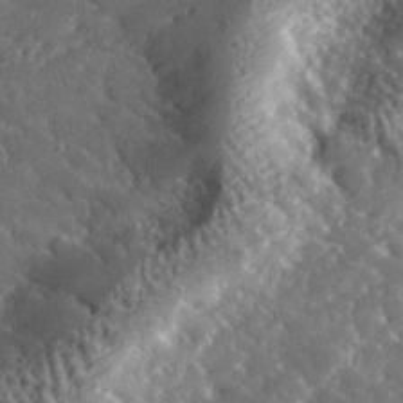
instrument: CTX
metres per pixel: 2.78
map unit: lHvf
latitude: 33.4993
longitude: -85.1214
